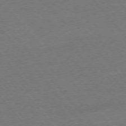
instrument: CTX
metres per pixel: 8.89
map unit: Ap
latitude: -76.0850
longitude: -94.8947
